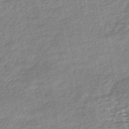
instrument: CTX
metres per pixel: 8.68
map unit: HNb
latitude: -48.9164
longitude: 58.7085
